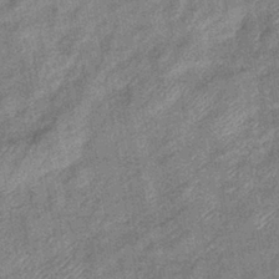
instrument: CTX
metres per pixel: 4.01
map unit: eHb
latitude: -38.7085
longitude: 79.1053
